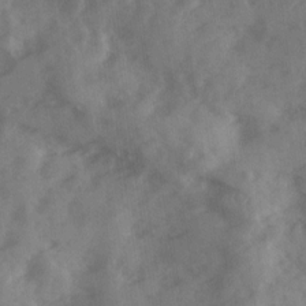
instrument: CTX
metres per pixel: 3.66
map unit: Ave
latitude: 18.5923
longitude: -131.1026
